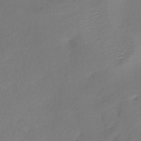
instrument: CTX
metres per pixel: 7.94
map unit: eHh
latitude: -39.4832
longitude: -28.8947
